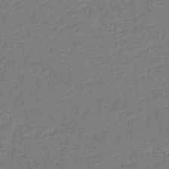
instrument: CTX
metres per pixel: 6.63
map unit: lHb
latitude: -45.3888
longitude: 60.4062
